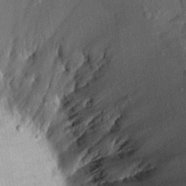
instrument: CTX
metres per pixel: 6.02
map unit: Aa
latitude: 13.6127
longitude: -144.5546
